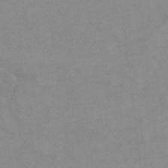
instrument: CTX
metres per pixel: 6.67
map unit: Hto
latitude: 7.6505
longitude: -36.0255
